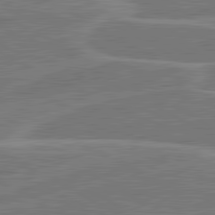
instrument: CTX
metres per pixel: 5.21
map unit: lApd
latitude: 81.1970
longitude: 122.2740
